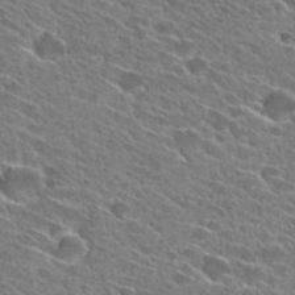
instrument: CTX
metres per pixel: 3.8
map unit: Hto
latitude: 27.8017
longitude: -43.2726
